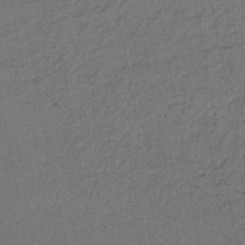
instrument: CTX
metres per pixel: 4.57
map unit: lHb
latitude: -42.9541
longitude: 61.2943
